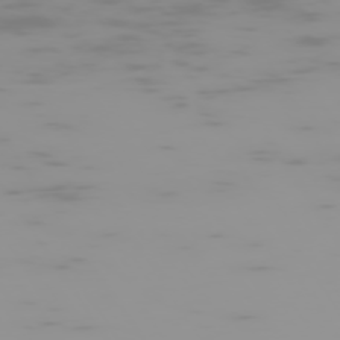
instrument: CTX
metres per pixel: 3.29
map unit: Hpe
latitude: -74.6141
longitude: 6.4818
